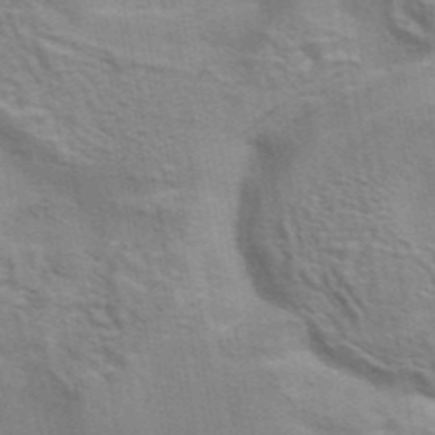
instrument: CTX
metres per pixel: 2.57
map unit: eAb
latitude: 42.8002
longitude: 107.7100
